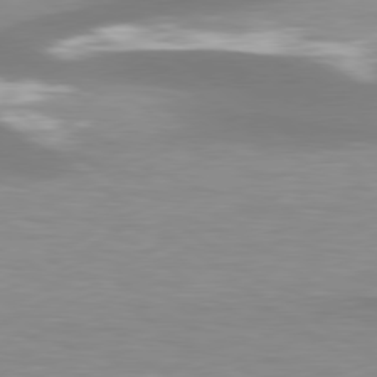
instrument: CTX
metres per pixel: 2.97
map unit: lApd
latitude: 79.2726
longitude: -47.5560
